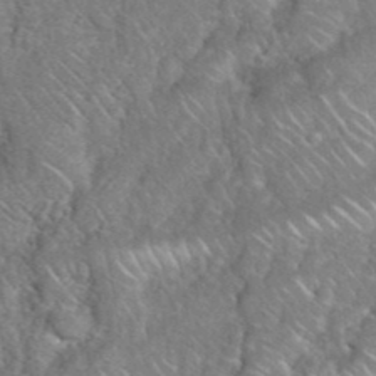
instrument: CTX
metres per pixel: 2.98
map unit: eHh
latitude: 39.1592
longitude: -58.8758
